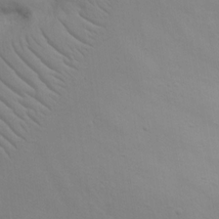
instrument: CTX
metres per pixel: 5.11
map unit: eHh
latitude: 17.8772
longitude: -71.9528
